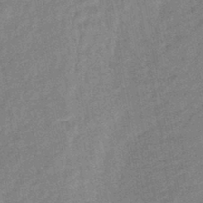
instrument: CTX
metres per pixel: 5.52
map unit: eHb
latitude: -42.2739
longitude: 82.4251
